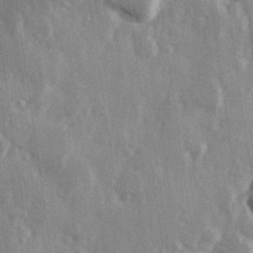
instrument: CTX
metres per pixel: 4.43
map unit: Hve
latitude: 26.3845
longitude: 147.5210
